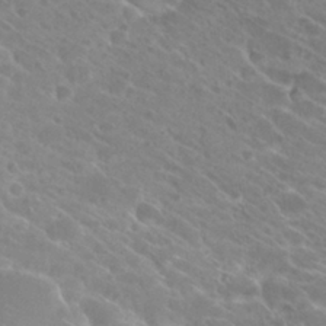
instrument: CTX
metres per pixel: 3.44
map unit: Hto
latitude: 27.4238
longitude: -39.8016
